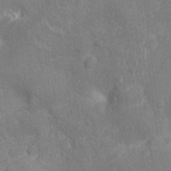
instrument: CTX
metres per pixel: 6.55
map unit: Nhu
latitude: -14.6708
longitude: -25.1970
